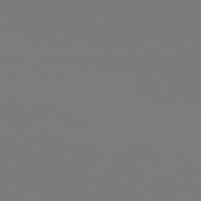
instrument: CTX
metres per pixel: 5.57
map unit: lApd
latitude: 81.9339
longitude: 146.5762
